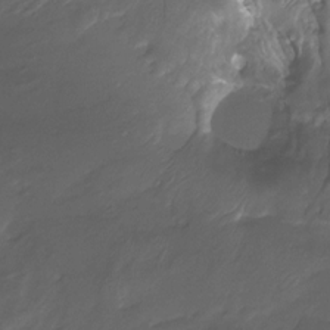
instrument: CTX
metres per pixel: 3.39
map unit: Htu
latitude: -13.8611
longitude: -44.8380
